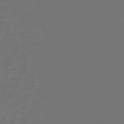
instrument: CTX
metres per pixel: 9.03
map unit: HNb
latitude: -47.2376
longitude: 55.7856
